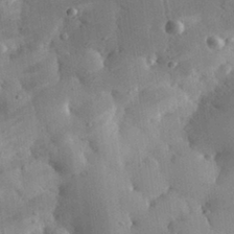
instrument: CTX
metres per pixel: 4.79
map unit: eHh
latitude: 30.6491
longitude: -79.4994
